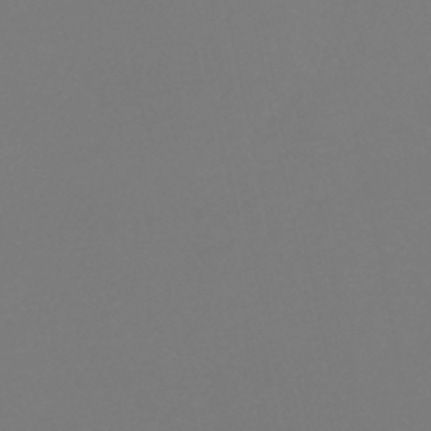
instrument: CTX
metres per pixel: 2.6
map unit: lHb
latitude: -42.1605
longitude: 75.7667
